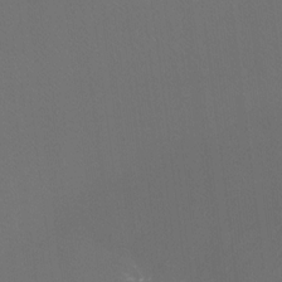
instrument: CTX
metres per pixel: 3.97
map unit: Htu
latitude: -13.3132
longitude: -48.9136
